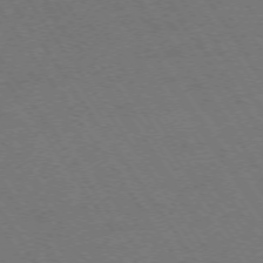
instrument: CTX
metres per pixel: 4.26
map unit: Ap
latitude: -74.5196
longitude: -71.3293
